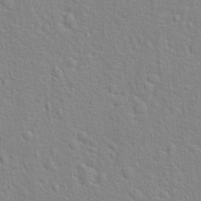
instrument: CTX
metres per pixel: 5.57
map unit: Hto
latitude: 21.6883
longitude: -47.2159
